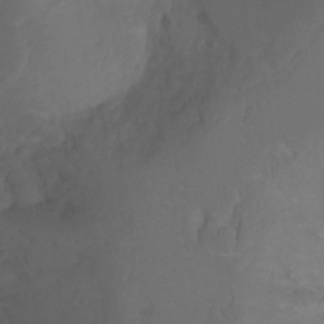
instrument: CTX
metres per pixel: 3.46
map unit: Ht
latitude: 0.1389
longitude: -38.7057
